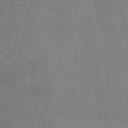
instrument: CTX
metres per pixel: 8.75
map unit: eAb
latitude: 42.8758
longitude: 107.5588
